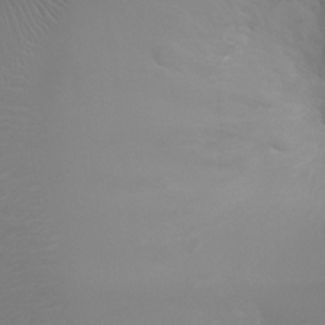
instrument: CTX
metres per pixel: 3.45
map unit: Ht
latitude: -2.7463
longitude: -24.6112
